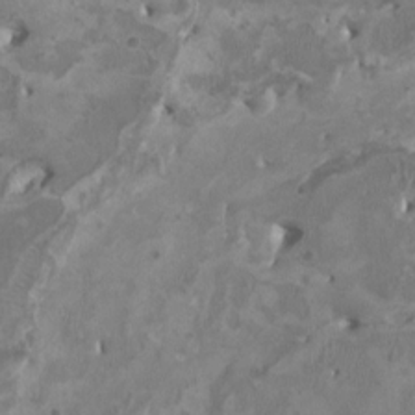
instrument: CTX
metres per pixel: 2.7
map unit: HNhu
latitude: 2.9702
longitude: -3.4993
